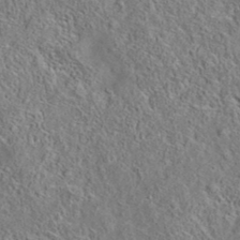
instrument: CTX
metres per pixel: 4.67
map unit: eAb
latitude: 35.8016
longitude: 114.0661
